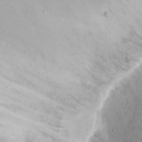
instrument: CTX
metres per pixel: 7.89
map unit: eHh
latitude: 17.2915
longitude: -73.9151
